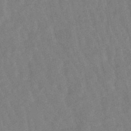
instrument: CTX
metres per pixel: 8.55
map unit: lHb
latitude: -48.9353
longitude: 77.9367
